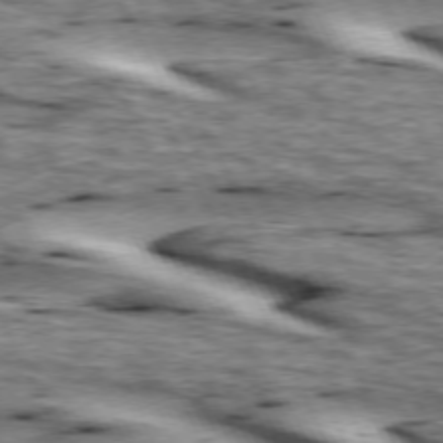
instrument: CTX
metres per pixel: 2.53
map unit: lApd
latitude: 73.5183
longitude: -55.1781
